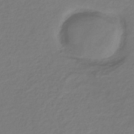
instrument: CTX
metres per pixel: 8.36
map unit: HNb
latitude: -34.3495
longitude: 52.5573
